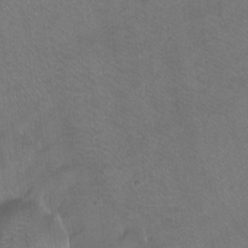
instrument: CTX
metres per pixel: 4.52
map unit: Ht
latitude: -7.5210
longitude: -37.0081
